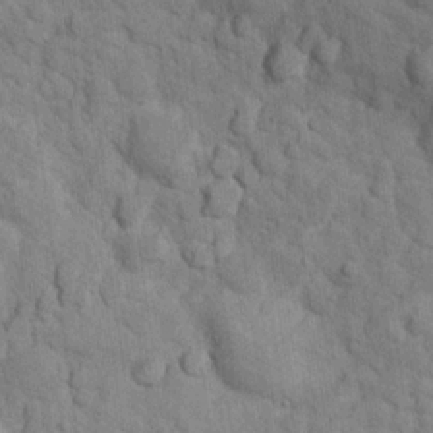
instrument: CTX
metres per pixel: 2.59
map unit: Nhu
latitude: 16.3845
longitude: -32.4979
